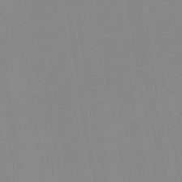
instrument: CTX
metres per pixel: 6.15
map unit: Htu
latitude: -15.3321
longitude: -47.7261
